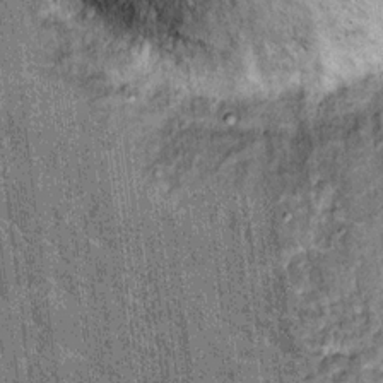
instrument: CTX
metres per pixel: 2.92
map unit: Hto
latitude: 14.6113
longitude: -35.8394
